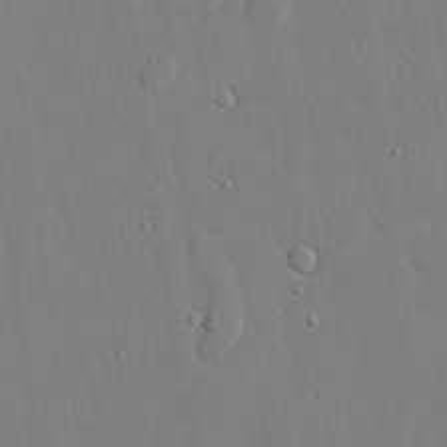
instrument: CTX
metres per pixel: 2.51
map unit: lAvf
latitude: 24.4412
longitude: -110.5735
